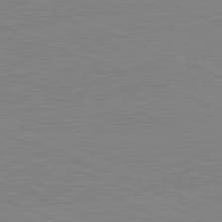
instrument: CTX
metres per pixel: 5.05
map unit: lApd
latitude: 81.8583
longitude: -157.4615
